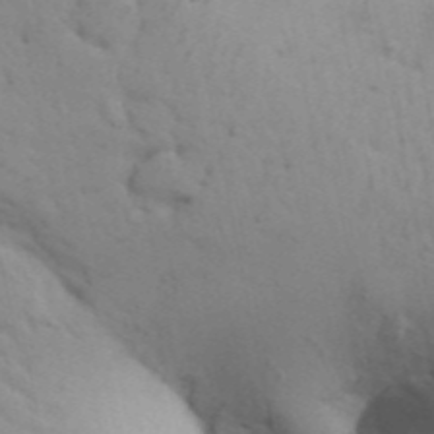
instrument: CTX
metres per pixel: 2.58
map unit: Aa
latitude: 29.3481
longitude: -146.5357
